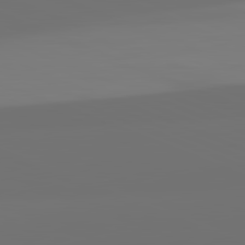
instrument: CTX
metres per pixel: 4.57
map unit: lApd
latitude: 82.3089
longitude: 155.7667
